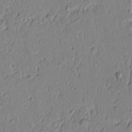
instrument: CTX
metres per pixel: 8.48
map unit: lAvf
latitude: 5.9150
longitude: 165.2376
